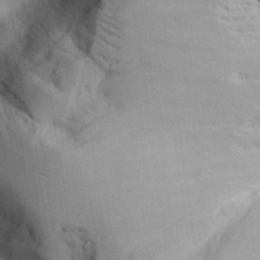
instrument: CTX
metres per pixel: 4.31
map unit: Aa
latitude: 25.9150
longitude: -129.2159
